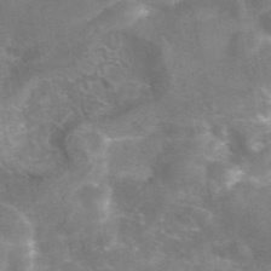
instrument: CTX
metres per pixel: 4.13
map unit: eAb
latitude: 45.7260
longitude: 120.3684
